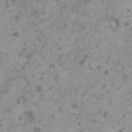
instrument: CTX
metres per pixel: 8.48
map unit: HNhu
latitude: 1.6882
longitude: -1.3292
